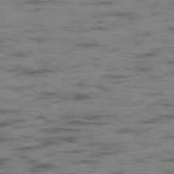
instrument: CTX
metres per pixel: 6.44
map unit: Ap
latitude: -76.6707
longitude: -82.7246
